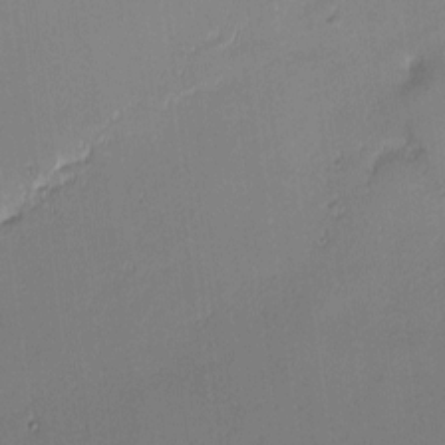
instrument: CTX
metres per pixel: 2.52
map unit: eHh
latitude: -2.8596
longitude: -83.6504
